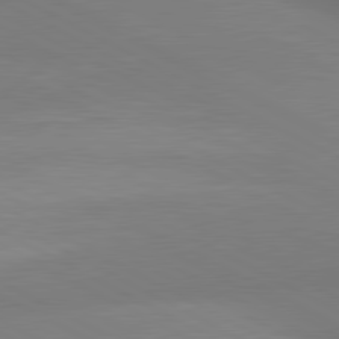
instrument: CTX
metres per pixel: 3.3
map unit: lApd
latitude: 80.8002
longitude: 127.2753
